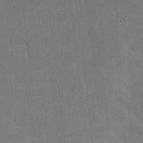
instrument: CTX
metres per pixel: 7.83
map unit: lHvf
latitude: -8.8408
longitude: -101.0081
